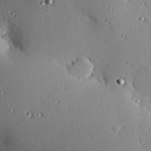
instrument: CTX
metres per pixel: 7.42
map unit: eHh
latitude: 23.4426
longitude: -90.7057
